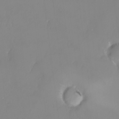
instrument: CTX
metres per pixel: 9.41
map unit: HNhu
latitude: 3.7638
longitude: 7.3132
